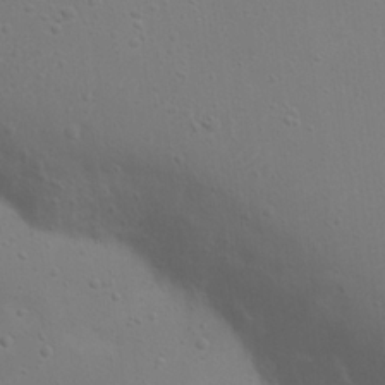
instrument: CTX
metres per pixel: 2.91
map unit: Nhu
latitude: 20.6680
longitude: -73.6316
